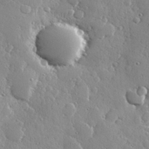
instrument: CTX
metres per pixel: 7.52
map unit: Hve
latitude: 28.8380
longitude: -91.7072
